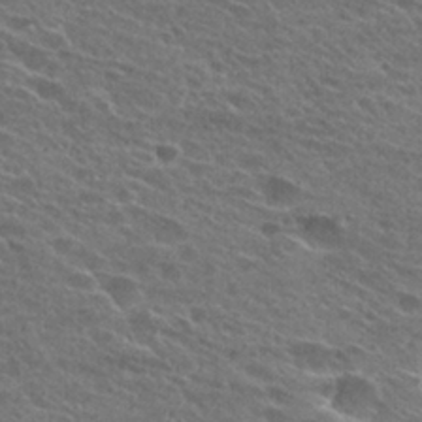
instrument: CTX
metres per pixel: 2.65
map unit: Hto
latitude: 26.0822
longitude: -43.9339
